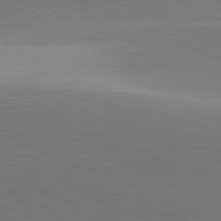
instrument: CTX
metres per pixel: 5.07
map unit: lApd
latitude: 81.6883
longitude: 142.8974
